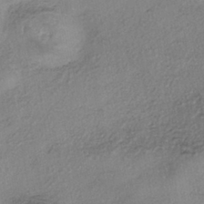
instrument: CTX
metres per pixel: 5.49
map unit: eHh
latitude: -42.1227
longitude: 119.9178
